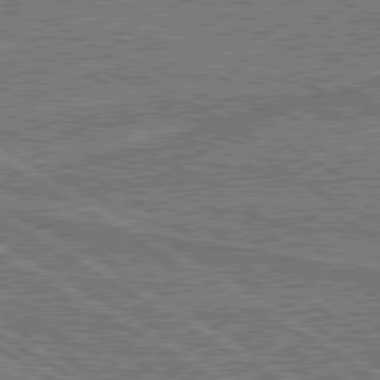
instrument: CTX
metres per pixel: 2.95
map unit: lApd
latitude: 79.8017
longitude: 168.6707
